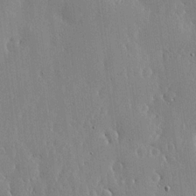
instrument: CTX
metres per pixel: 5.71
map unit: lHvf
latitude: 18.2333
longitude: -115.8961
